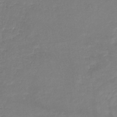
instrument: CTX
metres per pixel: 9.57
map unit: eHb
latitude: -33.3888
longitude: 72.3117
